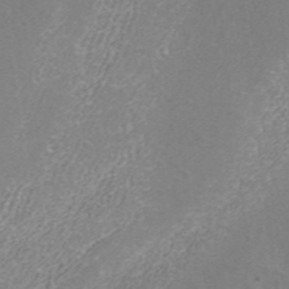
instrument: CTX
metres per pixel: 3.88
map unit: ANa
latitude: 42.7624
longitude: 25.8422
